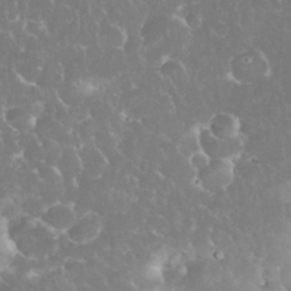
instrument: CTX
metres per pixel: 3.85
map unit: eHh
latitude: 34.9702
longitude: -63.6883
